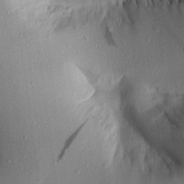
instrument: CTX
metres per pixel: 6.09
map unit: Aa
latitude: 19.0836
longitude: -147.0648
